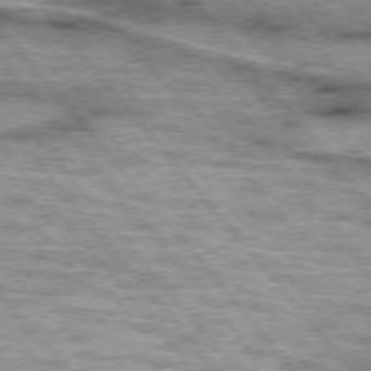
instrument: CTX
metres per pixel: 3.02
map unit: lApd
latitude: 75.3104
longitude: -49.4237
